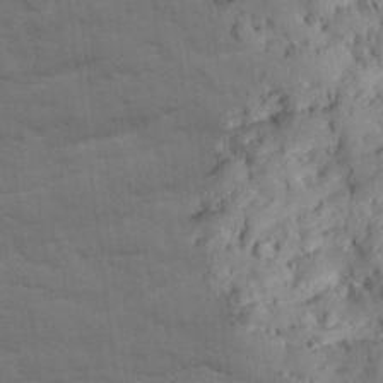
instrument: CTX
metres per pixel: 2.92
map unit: Ave
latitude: 18.1955
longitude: -128.9891
